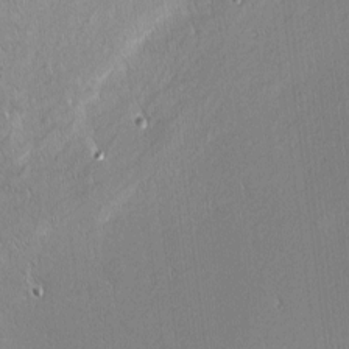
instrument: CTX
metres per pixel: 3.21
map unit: Nhu
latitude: 1.4993
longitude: -78.1389
